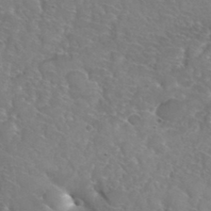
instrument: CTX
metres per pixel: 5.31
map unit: Hto
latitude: 33.8205
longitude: -46.2901
